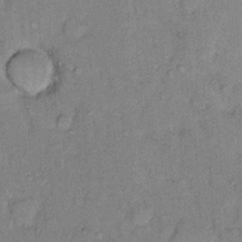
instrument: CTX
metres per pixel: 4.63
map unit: Hto
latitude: 10.5357
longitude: -61.8772
